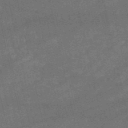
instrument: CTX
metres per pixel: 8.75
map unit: HNb
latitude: -52.4629
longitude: -40.6301
